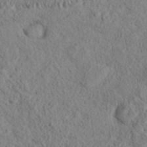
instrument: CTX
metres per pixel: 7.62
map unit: eHh
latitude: 36.8191
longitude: -137.6316
